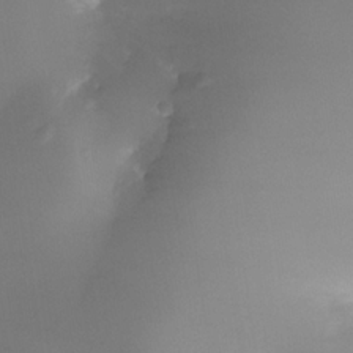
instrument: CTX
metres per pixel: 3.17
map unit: Nhe
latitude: -34.9353
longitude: -118.1766
